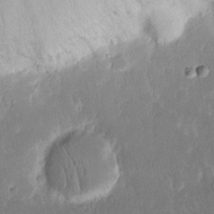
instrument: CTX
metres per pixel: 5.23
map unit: eHh
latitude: 16.0255
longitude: -72.5357
